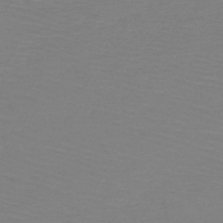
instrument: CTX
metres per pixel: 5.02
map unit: HNb
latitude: -49.5022
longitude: -43.8772
